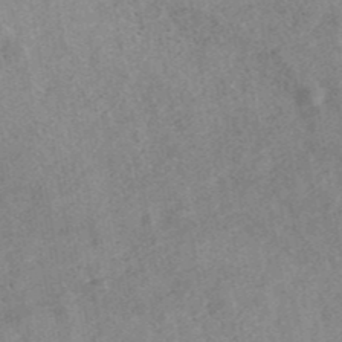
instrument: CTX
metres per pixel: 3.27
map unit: ANa
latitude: 43.2348
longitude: 26.8030
